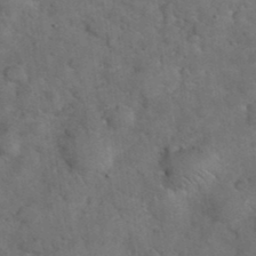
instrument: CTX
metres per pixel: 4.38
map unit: eHh
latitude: 37.5560
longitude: -67.1781
